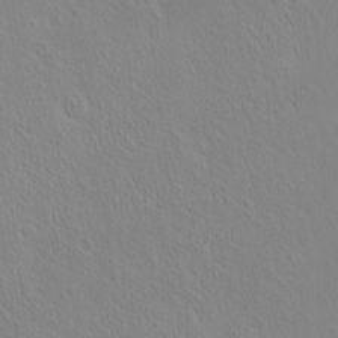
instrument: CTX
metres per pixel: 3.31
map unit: eHh
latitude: -2.0661
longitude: 19.5210
